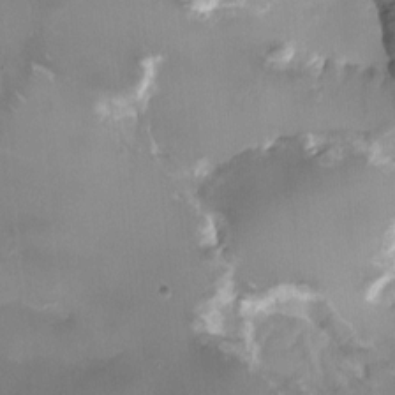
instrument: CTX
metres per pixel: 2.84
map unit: HNhu
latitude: 0.7435
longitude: -3.3859
